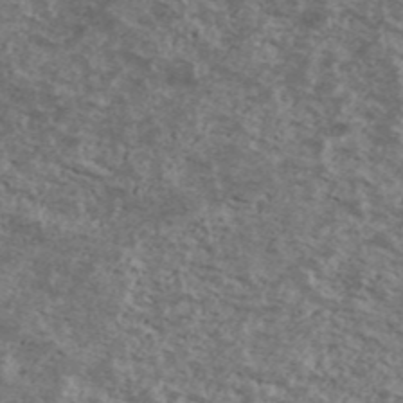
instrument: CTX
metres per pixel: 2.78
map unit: Ave
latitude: 40.4412
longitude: -108.3278
